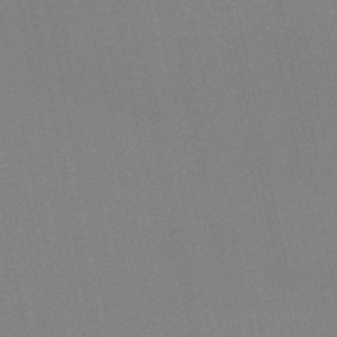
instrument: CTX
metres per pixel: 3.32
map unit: HNb
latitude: -45.1620
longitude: 55.8045
